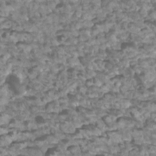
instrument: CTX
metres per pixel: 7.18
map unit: Htu
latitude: 3.0647
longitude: -21.3482
